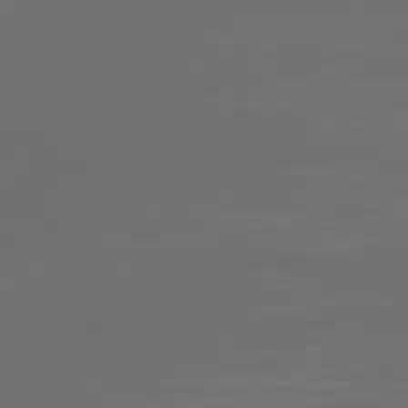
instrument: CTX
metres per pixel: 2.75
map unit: Ap
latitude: -78.7841
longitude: -70.0633
